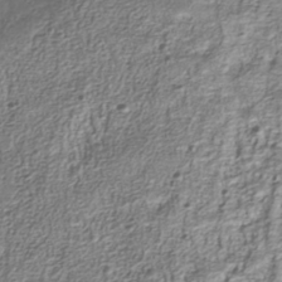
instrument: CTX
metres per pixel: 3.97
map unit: Nhu
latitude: -40.2928
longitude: -85.7828
